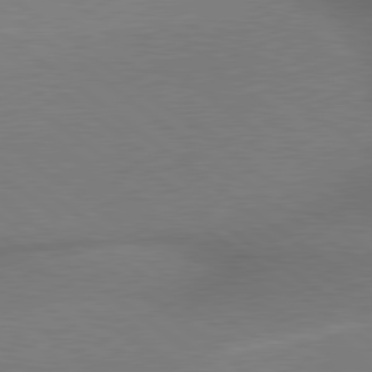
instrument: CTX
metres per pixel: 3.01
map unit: lApd
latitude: 79.5371
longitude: 179.8233
